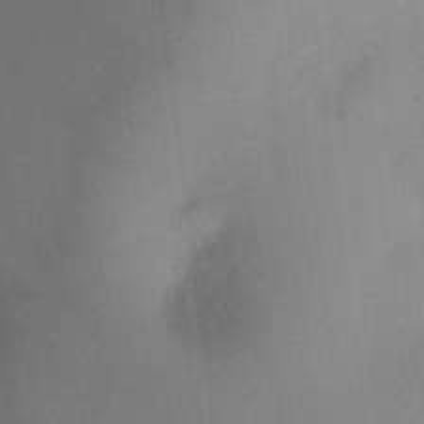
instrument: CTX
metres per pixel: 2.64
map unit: HNhu
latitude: 5.8583
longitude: 3.8422
